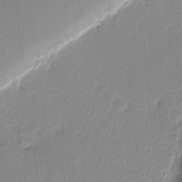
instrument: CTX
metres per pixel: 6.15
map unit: Nhu
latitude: 2.4034
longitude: -77.0836
